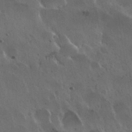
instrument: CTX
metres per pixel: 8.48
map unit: Nhu
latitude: 30.5735
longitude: -55.7638
